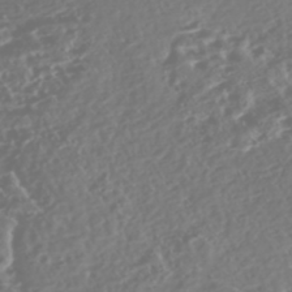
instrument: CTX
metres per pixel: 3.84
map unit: Nhe
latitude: -46.7652
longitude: -172.8946
